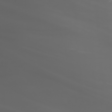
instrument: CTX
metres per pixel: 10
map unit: Nhu
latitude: -5.6533
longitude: -89.1215
